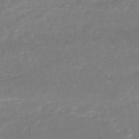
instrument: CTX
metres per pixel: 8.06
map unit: HNb
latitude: -51.7478
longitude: -40.7246
